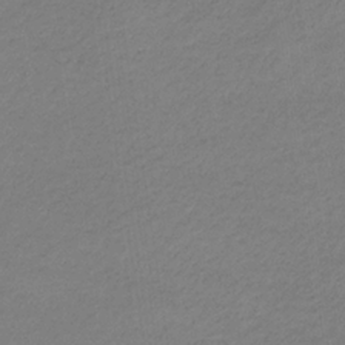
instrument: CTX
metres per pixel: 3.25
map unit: eHb
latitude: -32.8975
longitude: 70.6141
